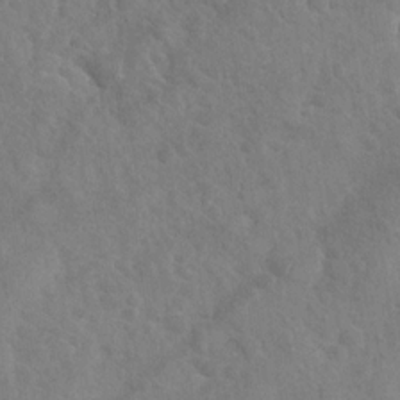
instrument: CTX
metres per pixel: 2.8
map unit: Nhu
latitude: -30.5573
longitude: -61.8205
